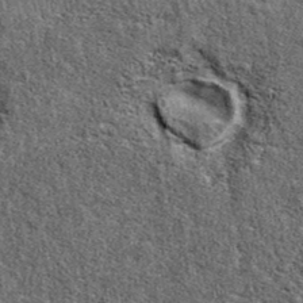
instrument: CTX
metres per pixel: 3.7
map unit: eAb
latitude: 39.3293
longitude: 106.3117
